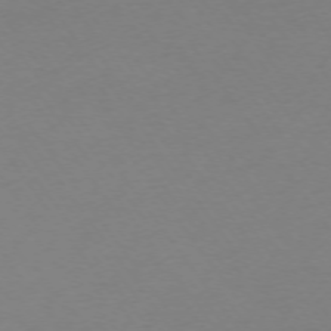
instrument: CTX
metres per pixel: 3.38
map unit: Ap
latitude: -74.3685
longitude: -72.6302
